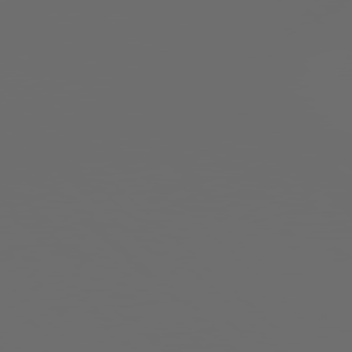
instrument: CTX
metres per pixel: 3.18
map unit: Hpe
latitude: 77.9150
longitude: -176.5734
